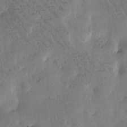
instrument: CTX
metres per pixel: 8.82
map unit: Htu
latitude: -2.1227
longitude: 175.8233
